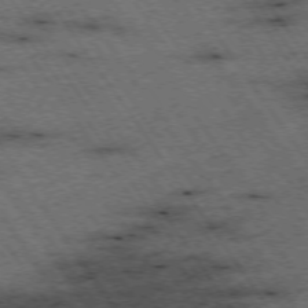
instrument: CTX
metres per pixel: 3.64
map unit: Hpe
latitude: -74.6519
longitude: 1.7856
